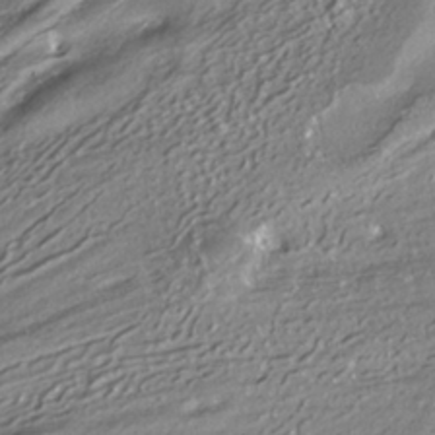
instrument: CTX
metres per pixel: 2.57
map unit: ANa
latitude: -38.5007
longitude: 97.3888
